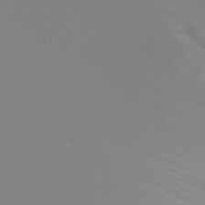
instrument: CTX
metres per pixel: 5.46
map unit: Ht
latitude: -9.3698
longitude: -45.8583
